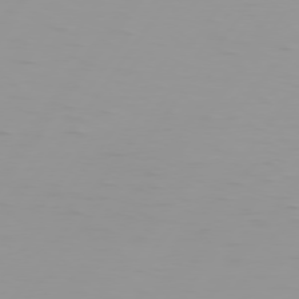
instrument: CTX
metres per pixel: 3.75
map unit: Hpe
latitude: 75.4049
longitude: -125.4804
